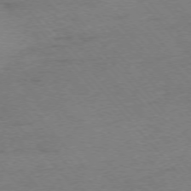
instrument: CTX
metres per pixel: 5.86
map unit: Ap
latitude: -75.9367
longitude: -71.8016
